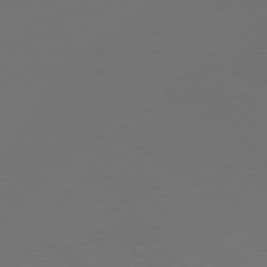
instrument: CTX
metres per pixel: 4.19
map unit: Hpe
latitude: 77.6882
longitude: -125.7260
